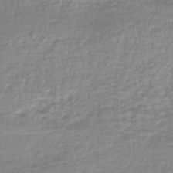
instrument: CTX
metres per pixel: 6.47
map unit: lHb
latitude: -40.6518
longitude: 71.6533
